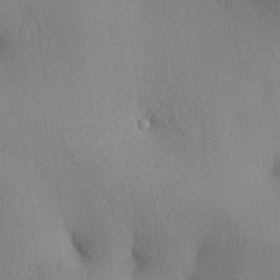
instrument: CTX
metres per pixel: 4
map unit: lAa
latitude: 3.9339
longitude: -117.1781
